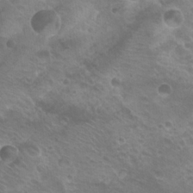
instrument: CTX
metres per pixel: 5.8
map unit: Hto
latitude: 20.1767
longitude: -32.6868
